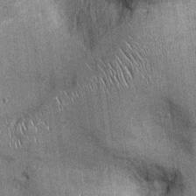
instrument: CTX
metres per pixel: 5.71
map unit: Ht
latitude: -2.6707
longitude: -12.8191
